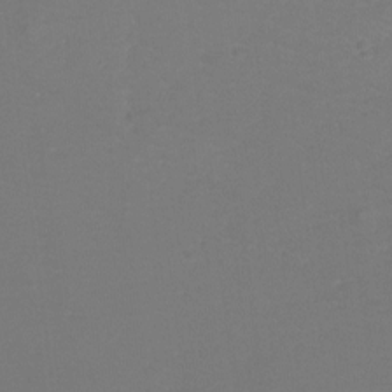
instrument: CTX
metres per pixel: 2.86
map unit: Nhu
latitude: -12.2551
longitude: -41.8583
